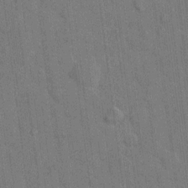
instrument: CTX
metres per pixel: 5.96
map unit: eHh
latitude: 11.0648
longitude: -66.5167
